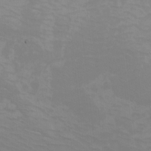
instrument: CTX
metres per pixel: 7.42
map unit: Nhu
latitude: -5.0108
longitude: -91.0836
